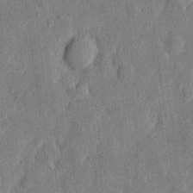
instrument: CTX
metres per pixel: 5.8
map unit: eHh
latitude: 5.3293
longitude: -72.0444
